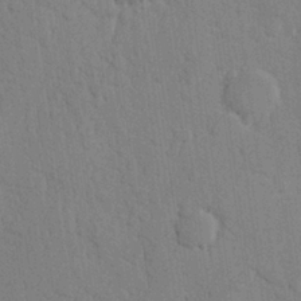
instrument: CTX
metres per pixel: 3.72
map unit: Hve
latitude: 25.9528
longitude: 151.0675
